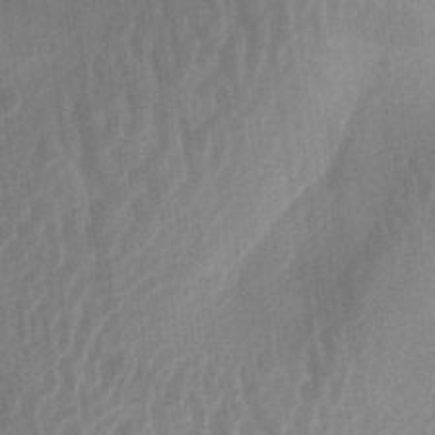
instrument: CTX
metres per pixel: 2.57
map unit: lAa
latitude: -5.4265
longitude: -129.1214
